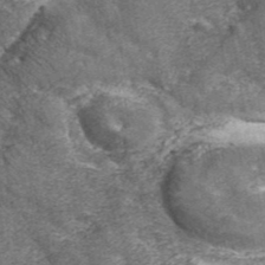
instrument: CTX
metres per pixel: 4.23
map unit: eHh
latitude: 42.9514
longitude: -91.1025
